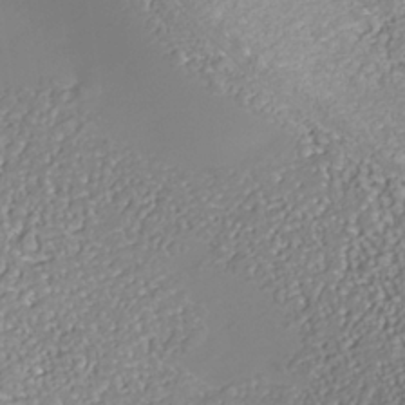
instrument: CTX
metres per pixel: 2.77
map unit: Nhe
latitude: -37.7855
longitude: -88.5924
